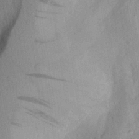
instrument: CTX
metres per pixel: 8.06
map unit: Aa
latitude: 28.4790
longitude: -145.7260
